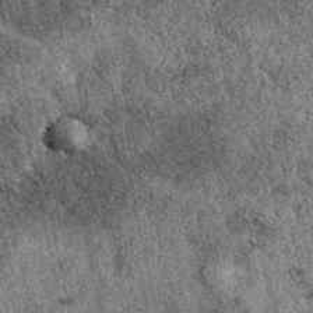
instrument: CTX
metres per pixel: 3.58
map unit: eAb
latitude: 39.8394
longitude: 109.6344
